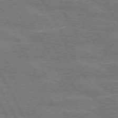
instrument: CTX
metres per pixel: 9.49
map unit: lApd
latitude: 71.7638
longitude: -54.7624
